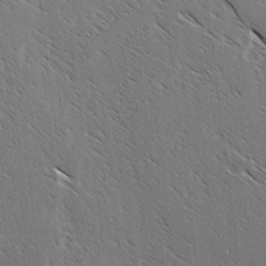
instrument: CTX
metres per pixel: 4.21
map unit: lAvf
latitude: -3.2375
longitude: -113.6505
